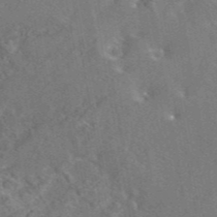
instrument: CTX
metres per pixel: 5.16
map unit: eAb
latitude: 44.8758
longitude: 110.6896
